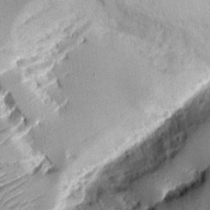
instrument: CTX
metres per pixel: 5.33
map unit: Aa
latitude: 9.8206
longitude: -129.2726
